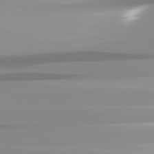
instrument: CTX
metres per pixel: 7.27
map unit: lApd
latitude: 82.1766
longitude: -138.9136
